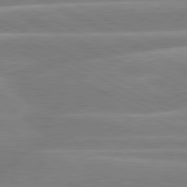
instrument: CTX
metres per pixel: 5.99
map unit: lApd
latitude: 80.4223
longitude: -135.0269
